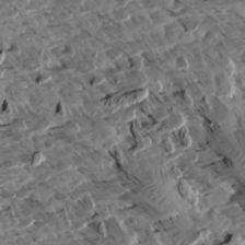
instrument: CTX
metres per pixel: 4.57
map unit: Aa
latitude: 12.9514
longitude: -141.1403
